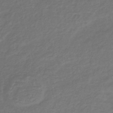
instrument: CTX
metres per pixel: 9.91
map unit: lHb
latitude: -38.9353
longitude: 72.1606
